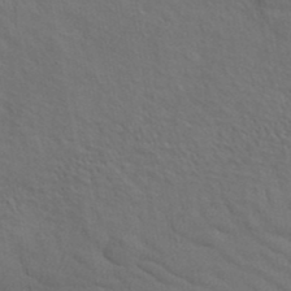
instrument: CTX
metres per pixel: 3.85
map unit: ANa
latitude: 39.6694
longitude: 21.3320
